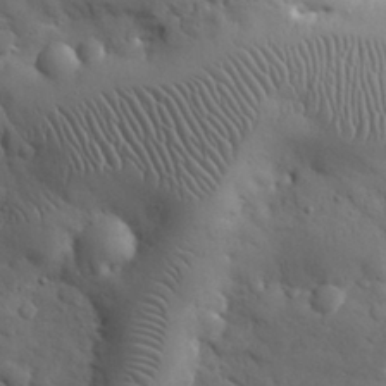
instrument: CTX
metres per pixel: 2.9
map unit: eHh
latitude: 31.1026
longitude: -68.8947
